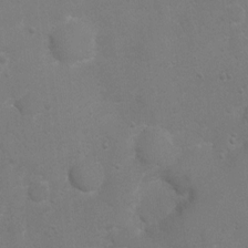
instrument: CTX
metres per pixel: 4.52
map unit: Nhu
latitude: 4.2145
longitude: -26.2145
